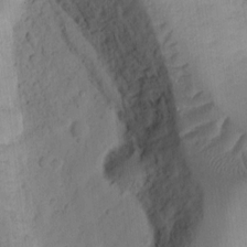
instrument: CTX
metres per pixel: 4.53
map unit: Ht
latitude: 10.2145
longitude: -74.4601
